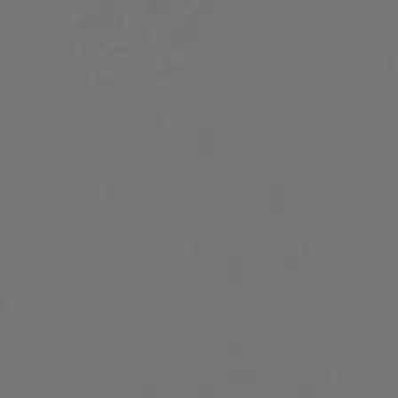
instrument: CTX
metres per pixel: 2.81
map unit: lHb
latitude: -47.7855
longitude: 71.3321
